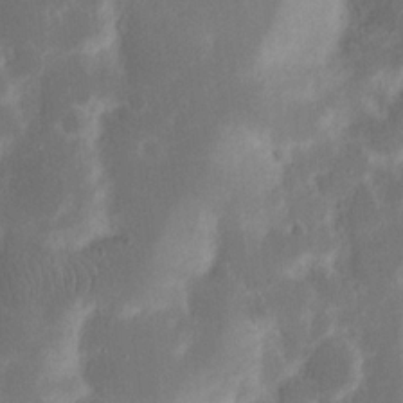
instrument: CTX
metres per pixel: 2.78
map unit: Nhu
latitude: 15.9717
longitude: -74.1389
